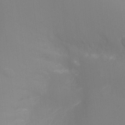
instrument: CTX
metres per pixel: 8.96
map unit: Ht
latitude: -5.2754
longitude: -25.6316
